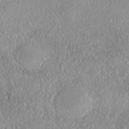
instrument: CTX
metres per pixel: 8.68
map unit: Nhe
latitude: -38.1417
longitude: 137.5399
